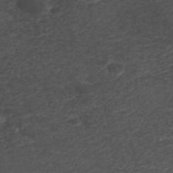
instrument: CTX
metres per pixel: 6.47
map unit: ANa
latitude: 42.1011
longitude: 28.0283
